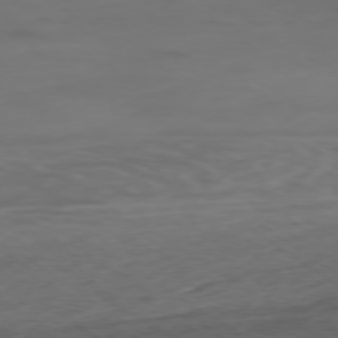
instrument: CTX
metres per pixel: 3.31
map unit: Ap
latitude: -77.5777
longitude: -71.8205
